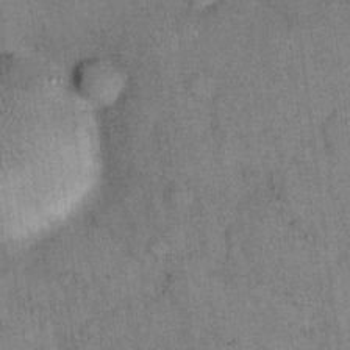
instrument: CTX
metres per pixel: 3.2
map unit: eHh
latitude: 15.9717
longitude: -65.4048
